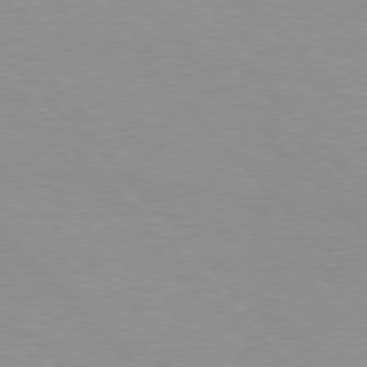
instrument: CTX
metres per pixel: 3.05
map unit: Hpe
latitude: 76.9702
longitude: -152.2901
